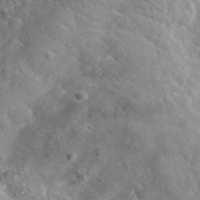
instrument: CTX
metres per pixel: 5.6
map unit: lHvf
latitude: 36.0444
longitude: -87.5182
